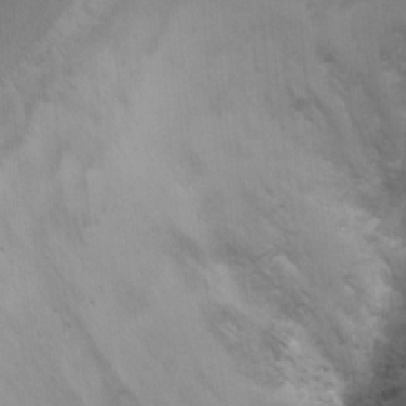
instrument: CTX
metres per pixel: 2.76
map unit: Ht
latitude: 3.0080
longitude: -28.4790
